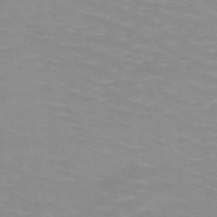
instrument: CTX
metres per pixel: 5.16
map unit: HNb
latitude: -48.0472
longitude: -46.9325
